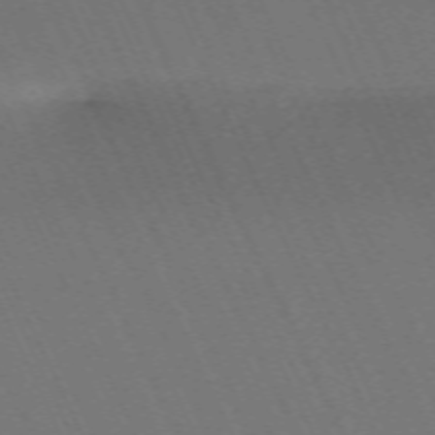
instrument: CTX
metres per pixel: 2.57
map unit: Nhu
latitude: -68.2550
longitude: 39.5588
